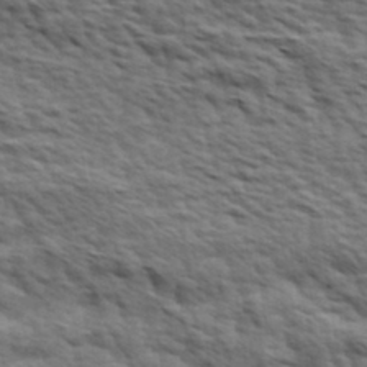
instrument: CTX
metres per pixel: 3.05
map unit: Hve
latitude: 31.7828
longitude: 149.4266
